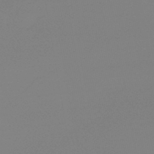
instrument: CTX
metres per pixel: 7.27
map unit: lHb
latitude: -44.6519
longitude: 63.5777
